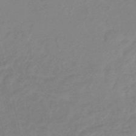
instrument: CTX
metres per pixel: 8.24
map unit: eHb
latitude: -46.5384
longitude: 86.5196
